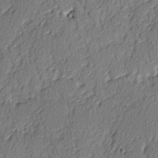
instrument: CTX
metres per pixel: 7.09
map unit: lAvf
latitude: -3.5021
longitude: -107.9717
